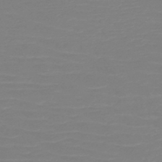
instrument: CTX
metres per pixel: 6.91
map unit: HNb
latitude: -49.1054
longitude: -51.6882
